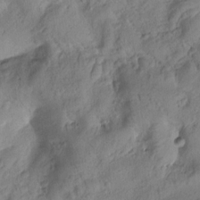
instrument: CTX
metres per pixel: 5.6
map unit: Htu
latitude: 0.1200
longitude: 174.6707
